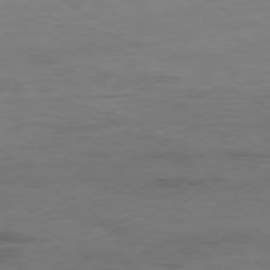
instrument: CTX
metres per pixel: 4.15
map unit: Hpe
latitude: -78.9163
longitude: 13.8989
